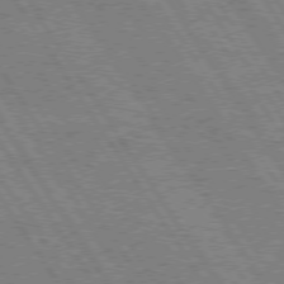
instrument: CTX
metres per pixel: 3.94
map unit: Hpe
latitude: 74.3656
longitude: -150.3845
